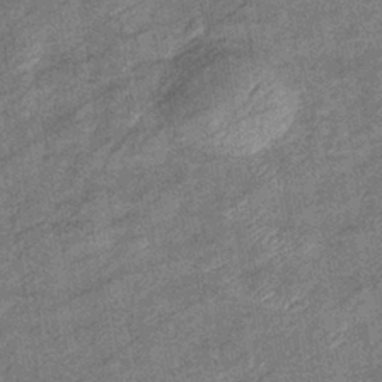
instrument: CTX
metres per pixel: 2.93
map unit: eHb
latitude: -38.7841
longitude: 79.1242
